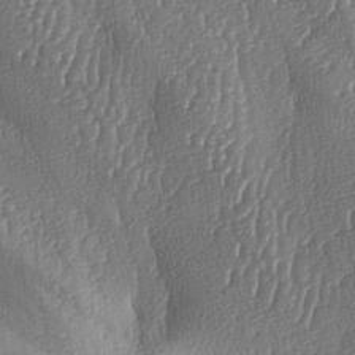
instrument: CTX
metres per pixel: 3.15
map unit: lAa
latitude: -7.8800
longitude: -128.8380
